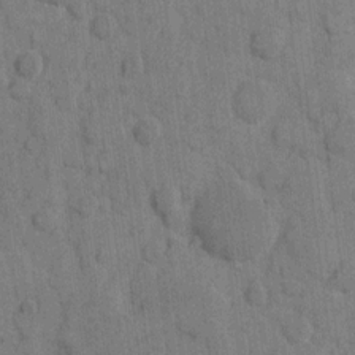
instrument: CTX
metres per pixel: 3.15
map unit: eHh
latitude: 10.0255
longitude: -66.1388
